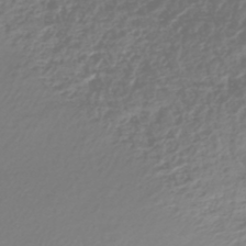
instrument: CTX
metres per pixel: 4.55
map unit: HNhu
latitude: -44.6141
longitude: 99.0864
